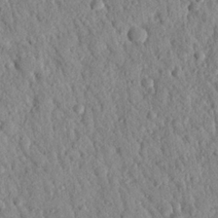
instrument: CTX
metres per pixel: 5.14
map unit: Nhu
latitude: 21.7828
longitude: -77.5371
